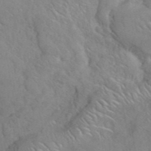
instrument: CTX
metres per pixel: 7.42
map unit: ANa
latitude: 41.9906
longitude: 53.4076
